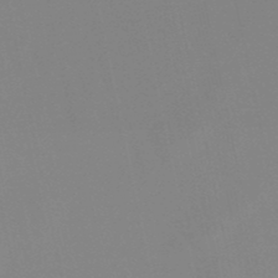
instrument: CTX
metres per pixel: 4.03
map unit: lHb
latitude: -49.0109
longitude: 70.1228
